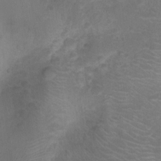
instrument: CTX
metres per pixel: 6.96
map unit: Nhu
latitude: -15.0109
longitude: -25.5371
